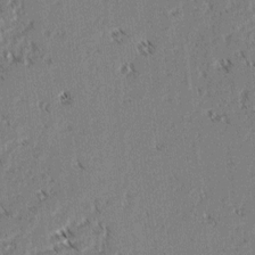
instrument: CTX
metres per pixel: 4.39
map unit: lAvf
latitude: 3.4615
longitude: -105.7450
